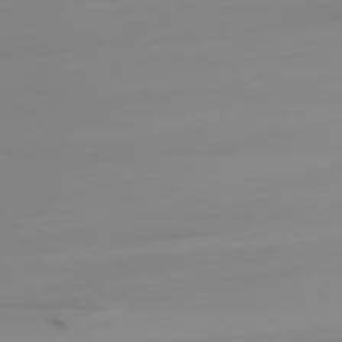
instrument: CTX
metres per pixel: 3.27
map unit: Ap
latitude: -77.8611
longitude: -64.5546
